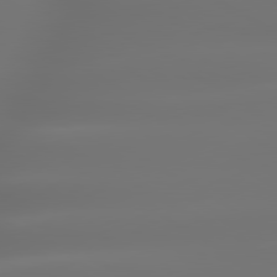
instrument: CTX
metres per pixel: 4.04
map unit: lApd
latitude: 79.8206
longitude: -138.8002
